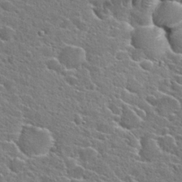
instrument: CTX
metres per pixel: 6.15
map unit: Hto
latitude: 24.4790
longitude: -44.6490
